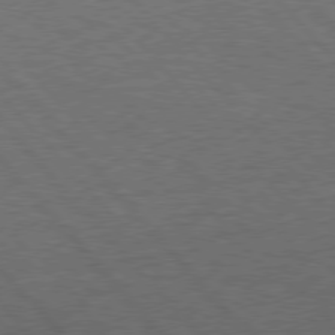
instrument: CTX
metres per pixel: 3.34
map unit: Hpe
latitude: 76.7624
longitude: -157.4804
